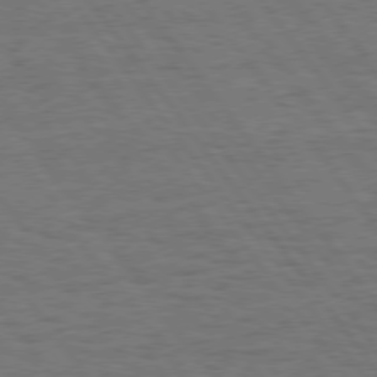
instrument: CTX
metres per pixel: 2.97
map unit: Hpe
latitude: 75.5182
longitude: -136.3656
